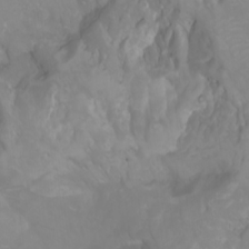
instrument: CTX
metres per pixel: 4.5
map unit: Htu
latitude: -0.6330
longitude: -77.8583
